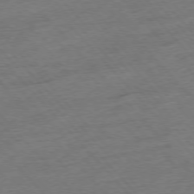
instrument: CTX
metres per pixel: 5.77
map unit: Hpe
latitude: -76.7463
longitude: -11.7072
